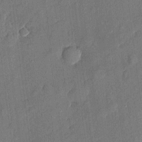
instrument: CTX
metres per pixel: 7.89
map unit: eHh
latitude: 4.8191
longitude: -74.7813
